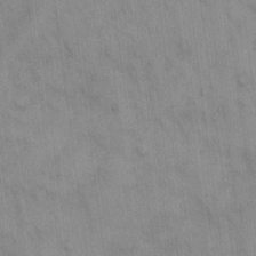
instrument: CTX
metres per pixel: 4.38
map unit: Hto
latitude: 13.6127
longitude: -61.4993
